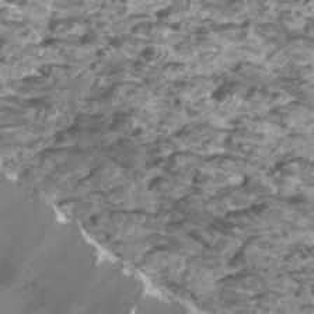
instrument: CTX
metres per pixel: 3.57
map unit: Htu
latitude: 3.2726
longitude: -20.9325
